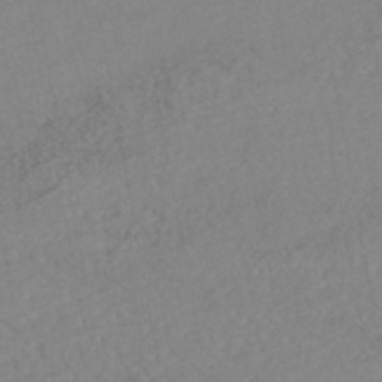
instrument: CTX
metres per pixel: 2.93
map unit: HNhu
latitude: -45.6911
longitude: 107.3888
